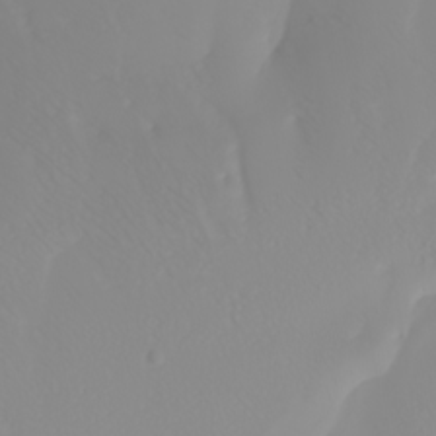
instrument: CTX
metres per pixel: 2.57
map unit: Nhu
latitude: -4.3306
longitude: -84.4412
